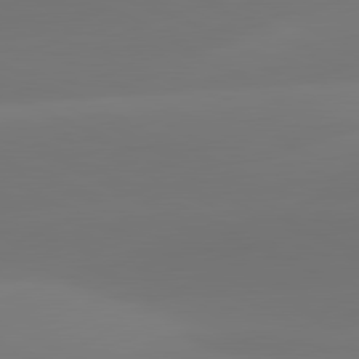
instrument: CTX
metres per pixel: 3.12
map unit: lApd
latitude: 81.6316
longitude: 129.3699
